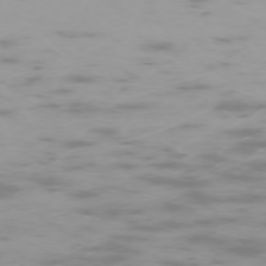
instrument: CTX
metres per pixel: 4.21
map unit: Hpe
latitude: -73.7666
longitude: 4.5196
